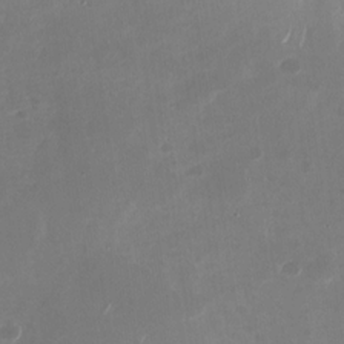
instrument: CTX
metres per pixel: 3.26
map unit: Nhu
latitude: -28.6330
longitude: -70.4034
